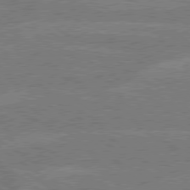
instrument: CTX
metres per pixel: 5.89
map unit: Hpe
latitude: 78.8380
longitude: -130.7625
